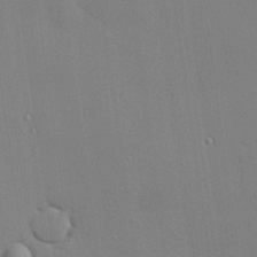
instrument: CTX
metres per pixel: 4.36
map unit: Hve
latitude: 26.2712
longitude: -90.6302
